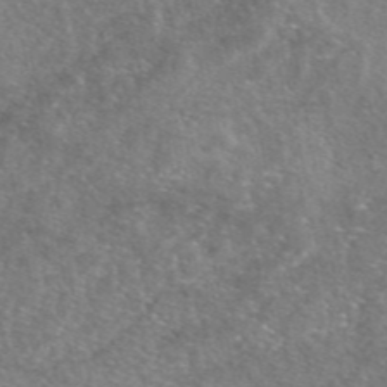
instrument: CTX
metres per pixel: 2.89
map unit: eAb
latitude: 47.2159
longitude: 123.1620
